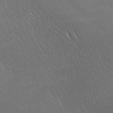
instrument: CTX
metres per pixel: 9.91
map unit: Ave
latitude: -6.7463
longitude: -123.1025
